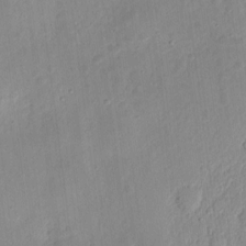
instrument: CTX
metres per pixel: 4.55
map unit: eHh
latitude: 8.9892
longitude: -72.2523
